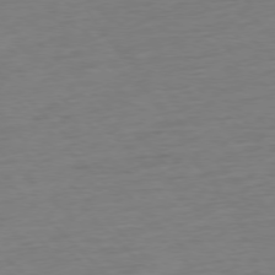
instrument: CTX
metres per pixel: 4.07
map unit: Hpe
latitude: -77.5210
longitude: -14.1200
